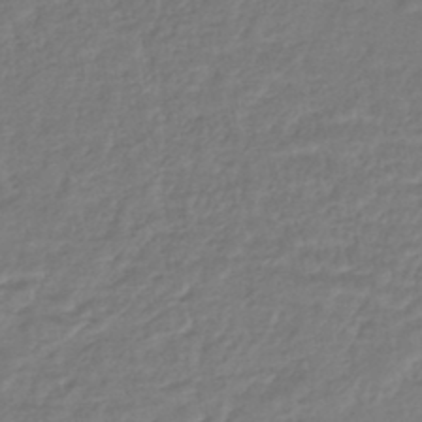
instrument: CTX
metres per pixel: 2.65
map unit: HNhu
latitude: -45.6722
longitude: 98.2172
